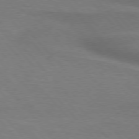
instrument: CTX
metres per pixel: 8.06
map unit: lApd
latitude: 76.1011
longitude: -59.1025
